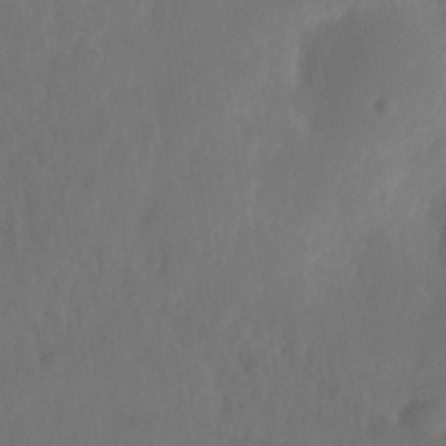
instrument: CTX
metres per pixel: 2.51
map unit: Nhe
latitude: -36.8408
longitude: -178.0633
